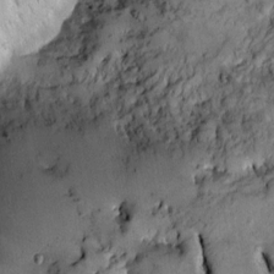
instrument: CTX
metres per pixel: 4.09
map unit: Htu
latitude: -2.0850
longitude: 150.6329
